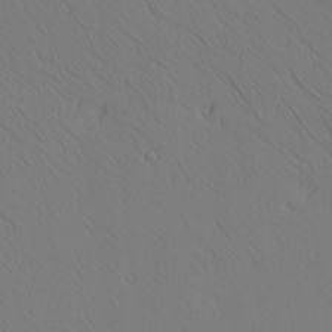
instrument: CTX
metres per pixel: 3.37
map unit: Ave
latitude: 23.6316
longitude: -135.6127
